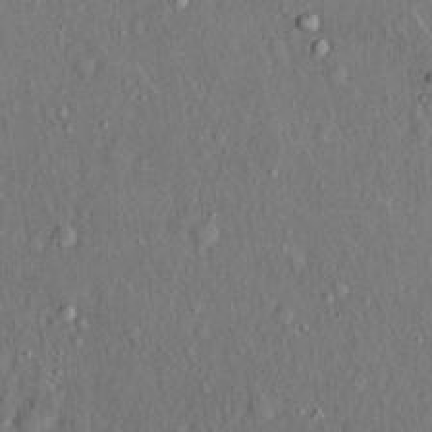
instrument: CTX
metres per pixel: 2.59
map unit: Hto
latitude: 18.5923
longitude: -60.8380
